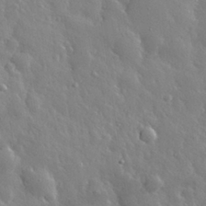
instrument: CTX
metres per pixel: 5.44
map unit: eHh
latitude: 30.3845
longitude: -78.9136
